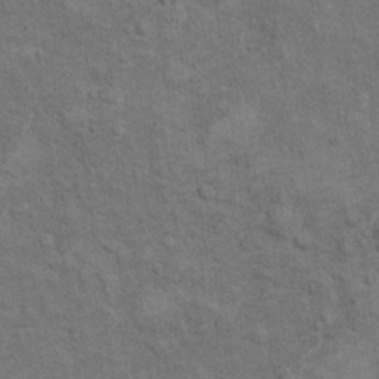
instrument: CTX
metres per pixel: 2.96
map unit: Hto
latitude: 10.0633
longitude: -36.8758
